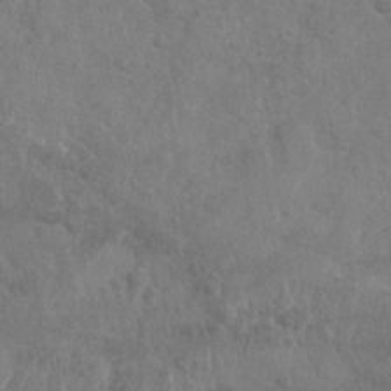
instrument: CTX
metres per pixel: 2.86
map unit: Nhu
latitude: -31.0108
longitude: -61.8772
